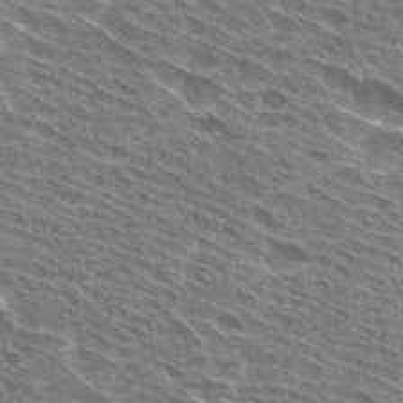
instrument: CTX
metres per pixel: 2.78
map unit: Hto
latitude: 29.2537
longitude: -44.7057
